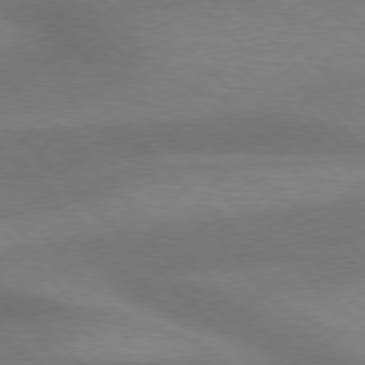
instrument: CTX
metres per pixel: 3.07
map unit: lApd
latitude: 76.6112
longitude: -59.8583
